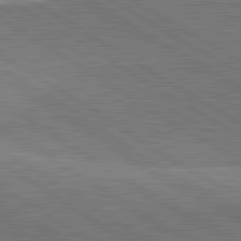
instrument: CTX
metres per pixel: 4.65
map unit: lApd
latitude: 81.9528
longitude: 140.0094
